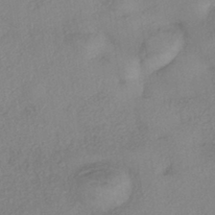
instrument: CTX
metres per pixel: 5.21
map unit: eHh
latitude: -41.7477
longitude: 119.3132
